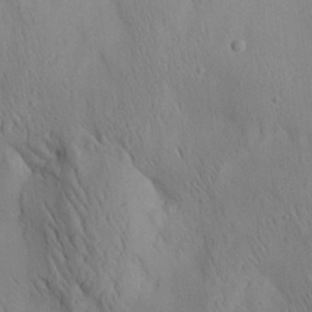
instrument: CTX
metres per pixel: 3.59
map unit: Aa
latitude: 25.7827
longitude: -142.4034
